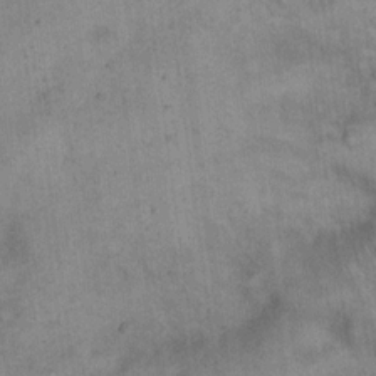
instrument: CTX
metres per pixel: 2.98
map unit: eHh
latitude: 21.0648
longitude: -60.8380
